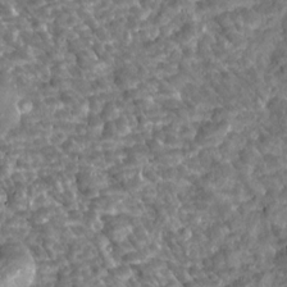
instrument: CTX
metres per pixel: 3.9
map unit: Htu
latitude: 2.2333
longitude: 142.4629
